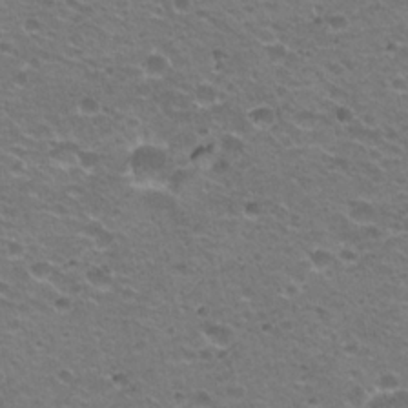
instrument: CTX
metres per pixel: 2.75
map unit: Hto
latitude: 21.3860
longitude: -32.5357
